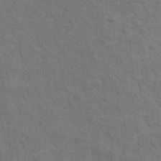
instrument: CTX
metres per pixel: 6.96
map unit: Hto
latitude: 14.7247
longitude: -30.4034
